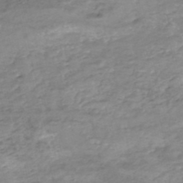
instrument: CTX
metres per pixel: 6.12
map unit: Nhe
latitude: -47.6533
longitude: -171.2726
